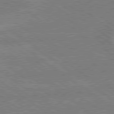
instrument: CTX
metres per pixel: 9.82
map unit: lApd
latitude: 79.2537
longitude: -161.1592
